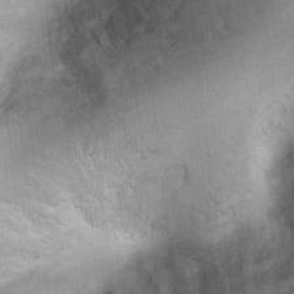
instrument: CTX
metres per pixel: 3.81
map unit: Ht
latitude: 7.3104
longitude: -30.4034
